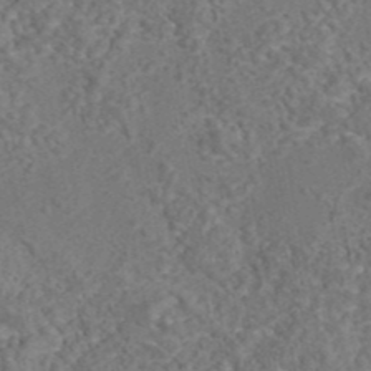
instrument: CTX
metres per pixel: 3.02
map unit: eAb
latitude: 43.2348
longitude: 105.1053
